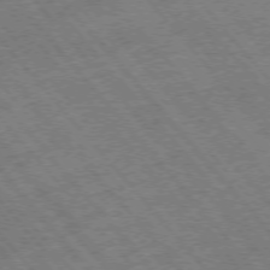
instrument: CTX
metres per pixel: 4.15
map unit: Hpe
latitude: -75.6722
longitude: -16.4601
